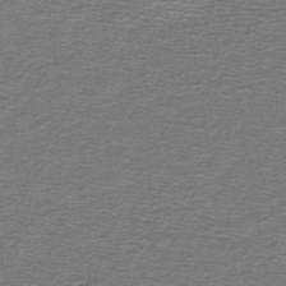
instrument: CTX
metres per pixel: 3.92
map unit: lHb
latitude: -44.6141
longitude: 56.8597
